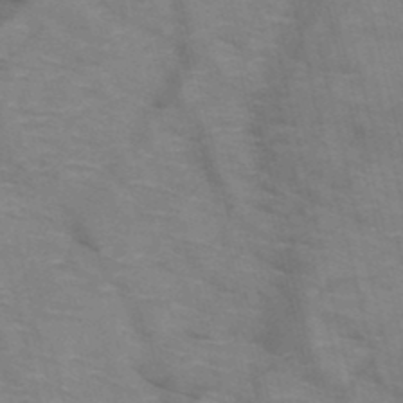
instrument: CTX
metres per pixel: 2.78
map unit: HNb
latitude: -47.6344
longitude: -48.1200
